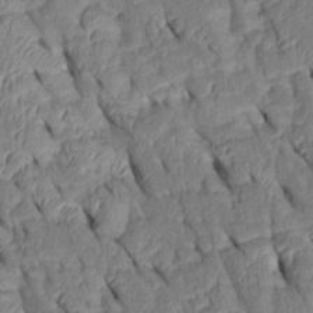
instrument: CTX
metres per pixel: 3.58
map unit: Htu
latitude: 1.3292
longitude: 148.6897
